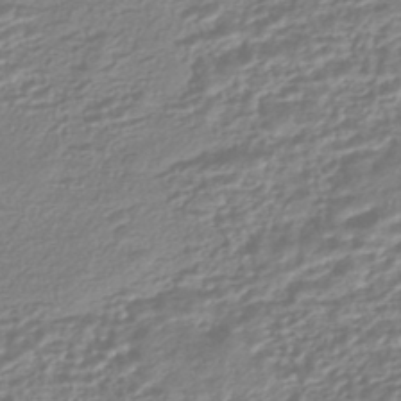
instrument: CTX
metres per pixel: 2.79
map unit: HNhu
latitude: -44.6141
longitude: 100.0472
